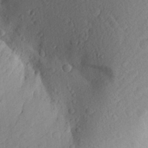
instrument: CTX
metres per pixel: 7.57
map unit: Aa
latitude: 26.9136
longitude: -144.9325
